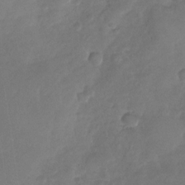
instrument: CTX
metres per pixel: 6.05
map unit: Nhu
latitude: -29.0298
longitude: -62.3279
